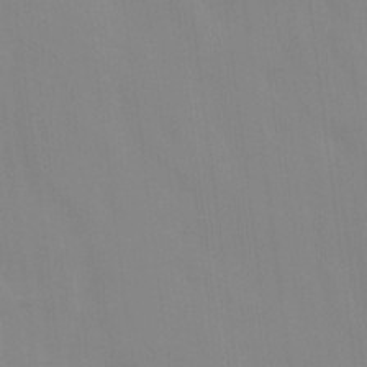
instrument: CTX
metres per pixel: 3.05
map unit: Ave
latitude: 13.6127
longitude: -105.0270
